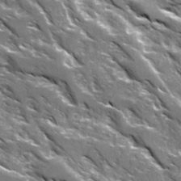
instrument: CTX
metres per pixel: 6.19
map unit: Ave
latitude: 16.3467
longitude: -130.7247
